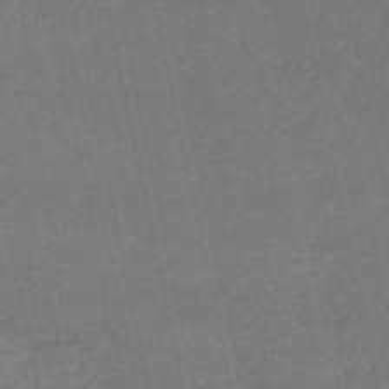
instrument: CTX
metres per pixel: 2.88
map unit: HNb
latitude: -54.0472
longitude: -35.5749
